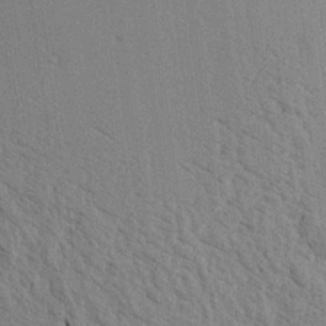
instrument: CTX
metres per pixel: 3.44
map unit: Aa
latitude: 20.0633
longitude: -144.0633
